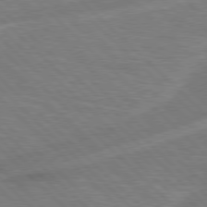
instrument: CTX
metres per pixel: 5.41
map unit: Hpe
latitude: 77.3670
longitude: -151.9717
